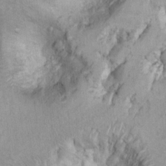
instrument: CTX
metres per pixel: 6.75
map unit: Ht
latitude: 9.3860
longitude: -31.8395
